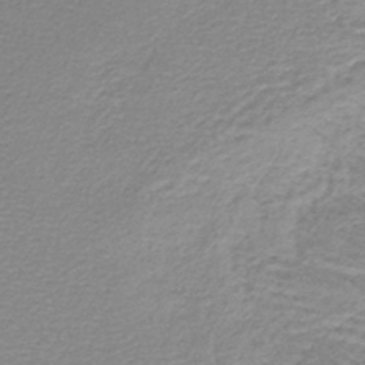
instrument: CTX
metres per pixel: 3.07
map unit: lHb
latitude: -45.1998
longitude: 62.9730
